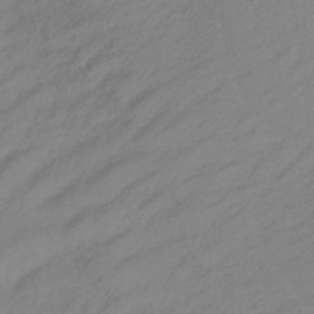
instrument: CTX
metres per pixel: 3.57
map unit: lHb
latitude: -36.4629
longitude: 70.6896
